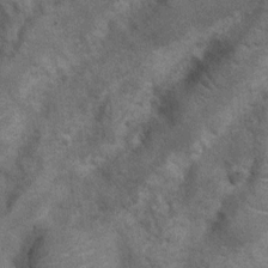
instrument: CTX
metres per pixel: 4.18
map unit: Nhu
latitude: 6.5924
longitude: -22.8758
